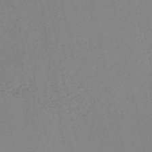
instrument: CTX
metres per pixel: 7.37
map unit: HNb
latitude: -52.8219
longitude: -42.4034
